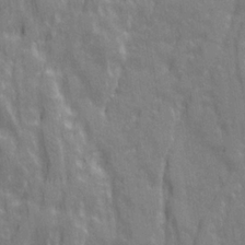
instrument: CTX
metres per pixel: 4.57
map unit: Ave
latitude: 20.5735
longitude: -133.2348
